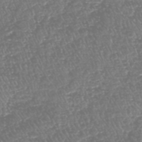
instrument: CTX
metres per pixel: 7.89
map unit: HNhu
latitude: -48.1228
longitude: 28.9731
